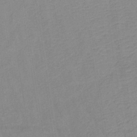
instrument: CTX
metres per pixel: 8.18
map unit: lHb
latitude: -35.3699
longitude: 71.9556
